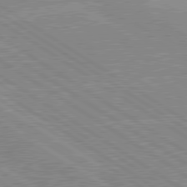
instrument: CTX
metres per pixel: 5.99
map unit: lApd
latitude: 80.1389
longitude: -125.0080
